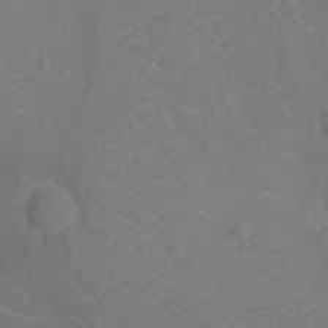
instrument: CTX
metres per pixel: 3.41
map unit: Ht
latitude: -9.9556
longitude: -22.9703
